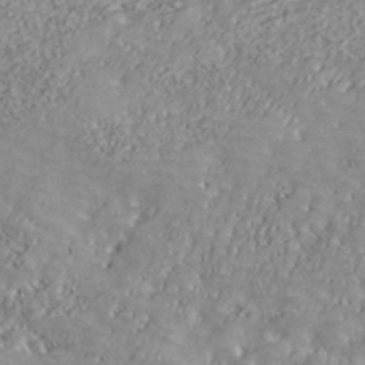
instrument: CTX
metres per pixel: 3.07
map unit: ANa
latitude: 41.3859
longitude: 30.1606
